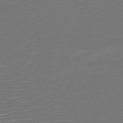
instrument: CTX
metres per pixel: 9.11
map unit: HNb
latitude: -47.9367
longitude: -44.6301
